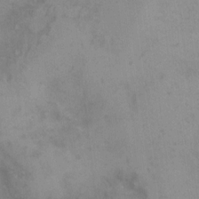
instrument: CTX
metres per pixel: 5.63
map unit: eHh
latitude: 8.2712
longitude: -62.8569
